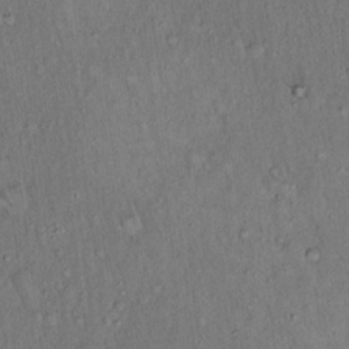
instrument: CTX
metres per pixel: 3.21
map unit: Hto
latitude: 15.7639
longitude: -59.4049
